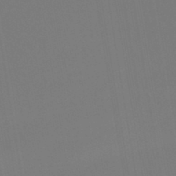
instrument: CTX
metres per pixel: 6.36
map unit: lHb
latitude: -46.9541
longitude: 70.8030
